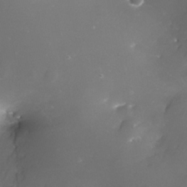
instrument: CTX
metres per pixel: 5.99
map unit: Nhe
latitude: -32.8597
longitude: -116.1389
